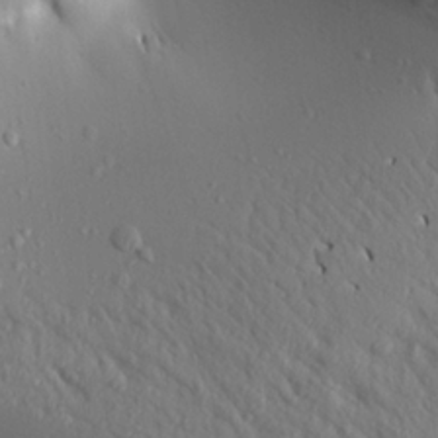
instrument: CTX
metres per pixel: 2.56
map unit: Aa
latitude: 19.4237
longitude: -148.4223
